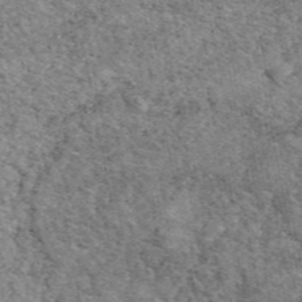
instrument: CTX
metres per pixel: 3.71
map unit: eAb
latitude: 48.1767
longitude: 116.6329
